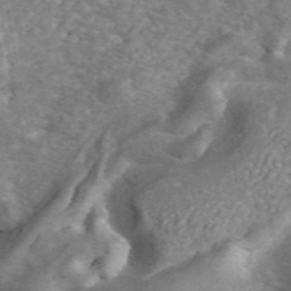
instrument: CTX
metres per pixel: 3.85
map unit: ANa
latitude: 45.0836
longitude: 30.1039
